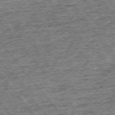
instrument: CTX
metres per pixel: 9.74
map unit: Ap
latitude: -75.2754
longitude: -91.5371
